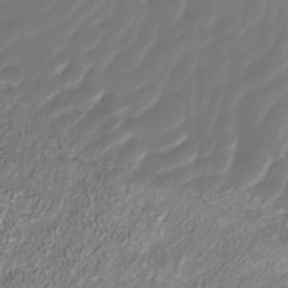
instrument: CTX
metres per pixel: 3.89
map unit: ANa
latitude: -38.5574
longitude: 97.8989
